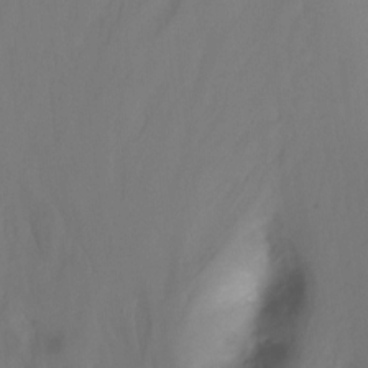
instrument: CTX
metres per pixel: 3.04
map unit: Ht
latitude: -13.4832
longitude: -44.3467
